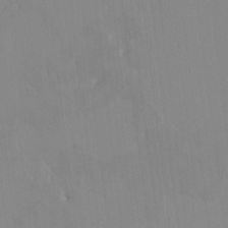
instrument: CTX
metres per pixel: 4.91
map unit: HNhu
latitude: 6.8758
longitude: 2.3306
